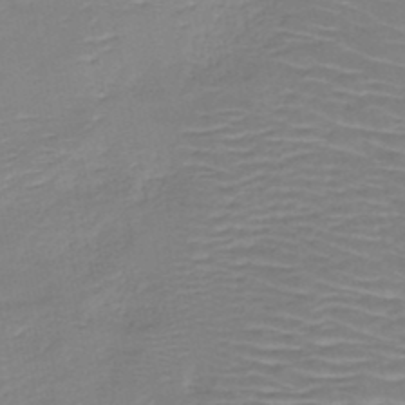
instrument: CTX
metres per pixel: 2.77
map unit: HNb
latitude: -49.3132
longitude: -46.9892
